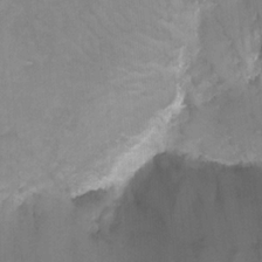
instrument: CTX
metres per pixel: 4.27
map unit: Nhu
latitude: -13.8234
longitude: -56.8191
